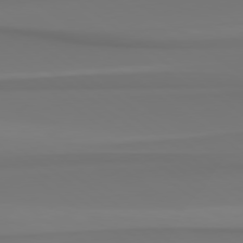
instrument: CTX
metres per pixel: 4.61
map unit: Hpe
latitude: 78.7435
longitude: -137.0081
